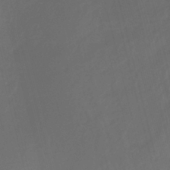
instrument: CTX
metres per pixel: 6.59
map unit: HNhu
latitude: -28.5574
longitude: 66.7841
